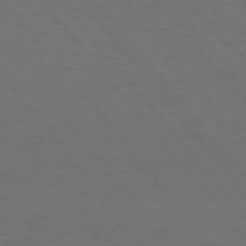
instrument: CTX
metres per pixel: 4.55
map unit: Ap
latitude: -76.3117
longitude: -62.4034
